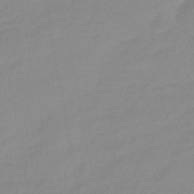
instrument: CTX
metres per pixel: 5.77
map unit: eHb
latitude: -44.4818
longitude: 88.1606
